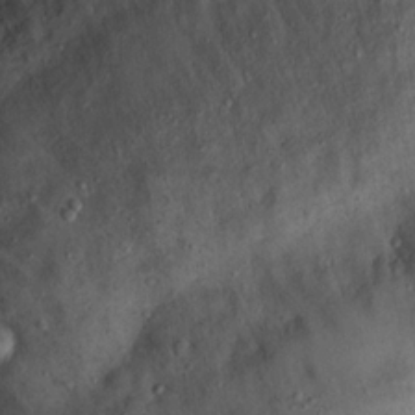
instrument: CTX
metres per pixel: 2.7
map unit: eHh
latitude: 20.5735
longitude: -60.0822
